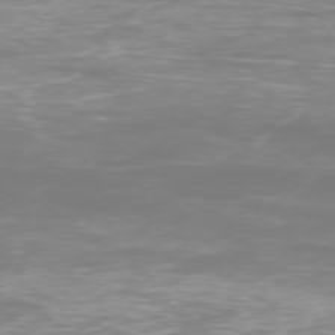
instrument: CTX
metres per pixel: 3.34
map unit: Ap
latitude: -76.6330
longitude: -81.3293
